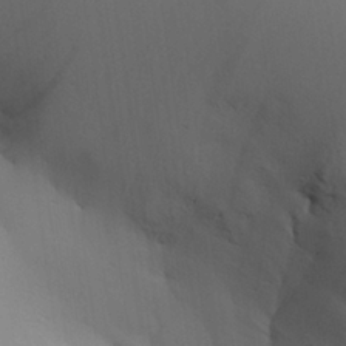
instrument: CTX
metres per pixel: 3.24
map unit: Aa
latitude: 26.9514
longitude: -132.1389
